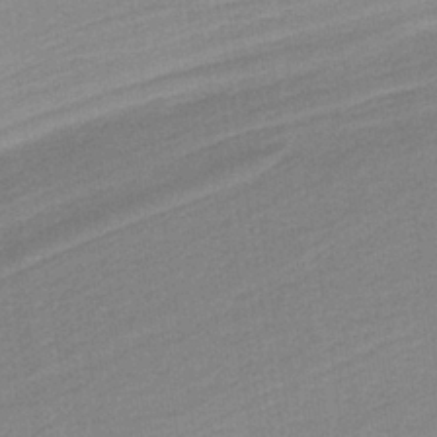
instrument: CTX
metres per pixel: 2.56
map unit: HNb
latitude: -37.0297
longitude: 57.1620
